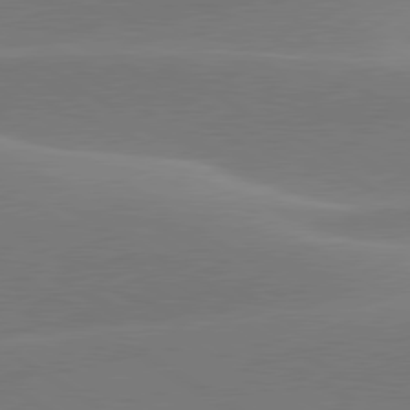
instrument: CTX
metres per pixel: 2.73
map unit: lApd
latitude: 79.9906
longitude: -94.9703
